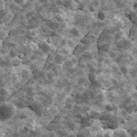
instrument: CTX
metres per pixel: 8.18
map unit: Ave
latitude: 17.6316
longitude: -134.7435
